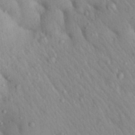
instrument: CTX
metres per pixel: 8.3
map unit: Aa
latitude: 29.5560
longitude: -148.1200
